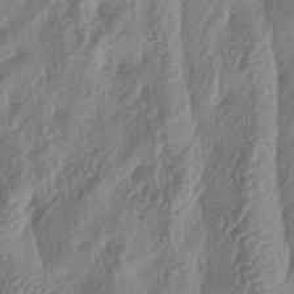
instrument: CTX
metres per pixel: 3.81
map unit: lAa
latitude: -5.4265
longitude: -130.0255
